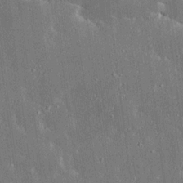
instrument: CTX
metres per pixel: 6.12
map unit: Ave
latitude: 17.6883
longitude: -139.8772
